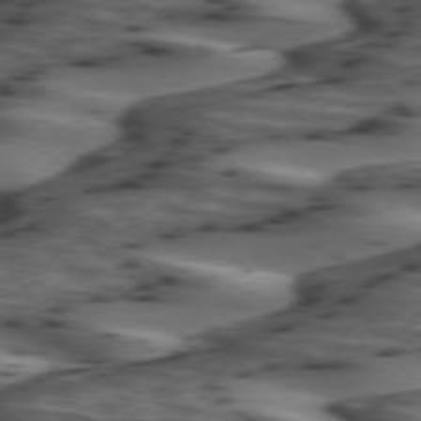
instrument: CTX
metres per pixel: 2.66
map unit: lApd
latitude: 74.4223
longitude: -71.5938
